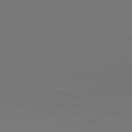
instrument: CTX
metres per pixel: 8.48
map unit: Hpe
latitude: 76.0255
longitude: -136.2145
